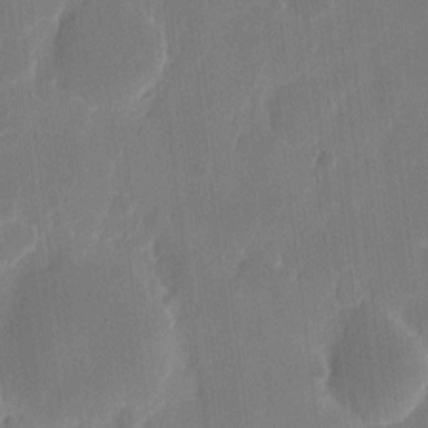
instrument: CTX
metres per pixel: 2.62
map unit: eHh
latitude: 9.6505
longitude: -68.2523
